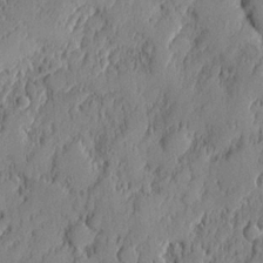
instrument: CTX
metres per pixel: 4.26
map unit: eHh
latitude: 5.3293
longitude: -76.5356
